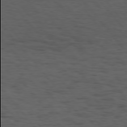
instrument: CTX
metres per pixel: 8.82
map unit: Hpe
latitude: 75.1592
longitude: -145.9906
